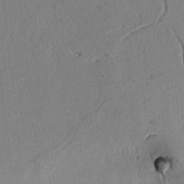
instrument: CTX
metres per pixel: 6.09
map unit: lAvf
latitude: 5.1214
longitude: 167.7100
